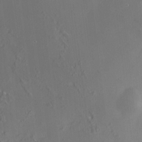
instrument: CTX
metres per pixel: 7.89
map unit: HNhu
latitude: 6.2522
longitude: 13.0675
